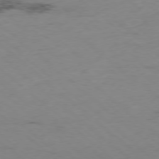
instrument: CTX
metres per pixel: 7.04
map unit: Hpe
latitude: -78.2172
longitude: 16.1228
